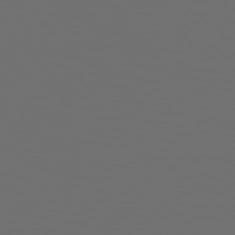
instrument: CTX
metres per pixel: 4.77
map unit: Hpe
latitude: 78.6491
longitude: 176.2739
